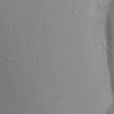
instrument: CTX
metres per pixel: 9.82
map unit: Aa
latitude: 21.3104
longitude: -144.4790
